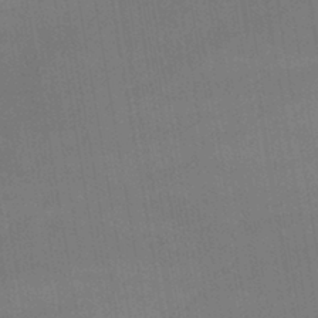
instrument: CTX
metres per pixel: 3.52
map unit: lHb
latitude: -42.4062
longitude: 65.6911
